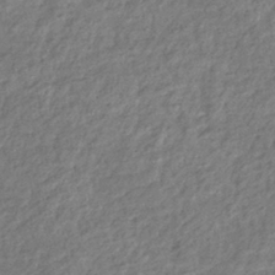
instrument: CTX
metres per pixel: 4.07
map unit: eHb
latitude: -38.4818
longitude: 80.8030
